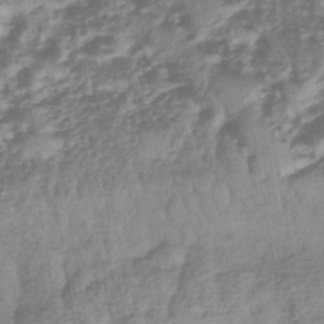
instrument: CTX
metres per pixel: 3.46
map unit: eHb
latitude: -43.6532
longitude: 81.9178
